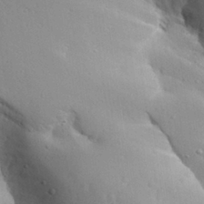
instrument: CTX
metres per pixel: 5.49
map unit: Aa
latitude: 27.0459
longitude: -129.2348
